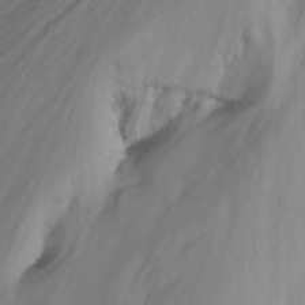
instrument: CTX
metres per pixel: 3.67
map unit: Nhu
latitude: -13.0298
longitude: -64.1389
